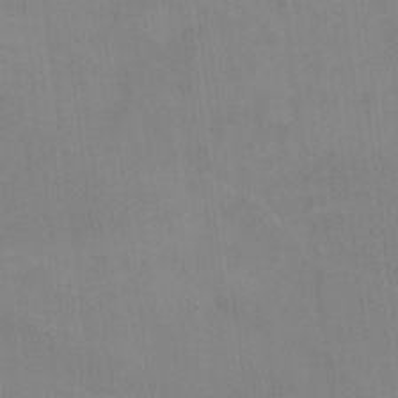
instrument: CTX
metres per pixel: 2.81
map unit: eHh
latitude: -8.7841
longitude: -68.4790
